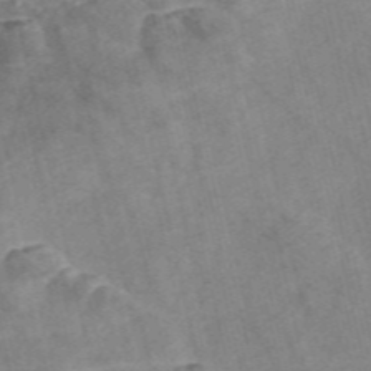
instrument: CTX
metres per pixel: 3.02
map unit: Nve
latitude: -57.0486
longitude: 54.2551
